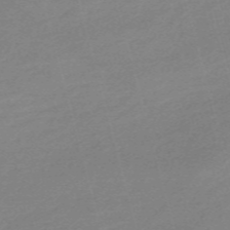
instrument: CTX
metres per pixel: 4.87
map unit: Nve
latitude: -58.7463
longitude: 54.1039
